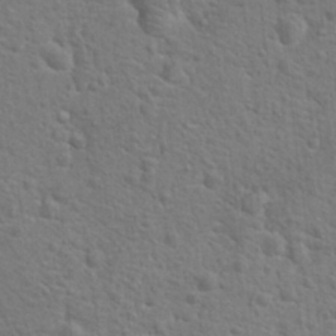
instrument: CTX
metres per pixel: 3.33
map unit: Hto
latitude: 18.4223
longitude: -43.2915
